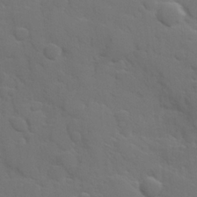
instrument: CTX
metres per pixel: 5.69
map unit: Hve
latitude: 25.0080
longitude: 148.4440
